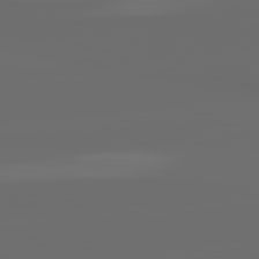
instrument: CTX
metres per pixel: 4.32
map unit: lApd
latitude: 82.2333
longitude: -165.3860
